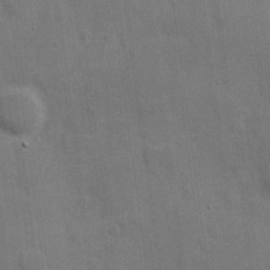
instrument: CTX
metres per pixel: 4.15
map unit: Hve
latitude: 18.6679
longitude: 151.3510
